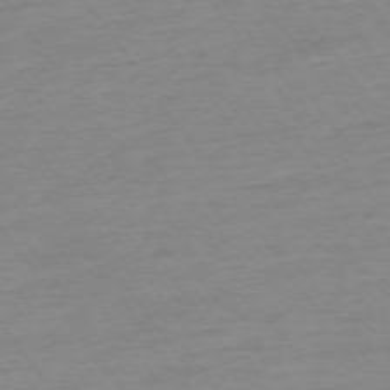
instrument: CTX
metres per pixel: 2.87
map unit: Ap
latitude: -74.8786
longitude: -83.9528
